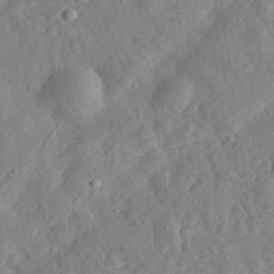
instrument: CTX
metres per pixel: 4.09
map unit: eHh
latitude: 31.4238
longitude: -75.5182
